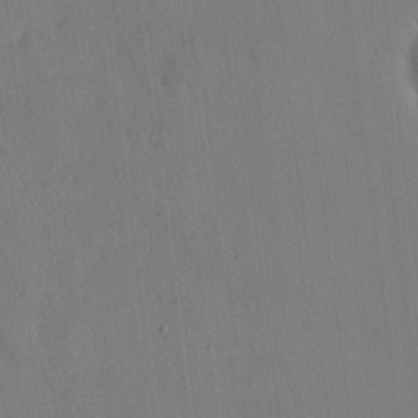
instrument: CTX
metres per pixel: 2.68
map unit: HNhu
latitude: 6.3089
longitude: 15.0487
